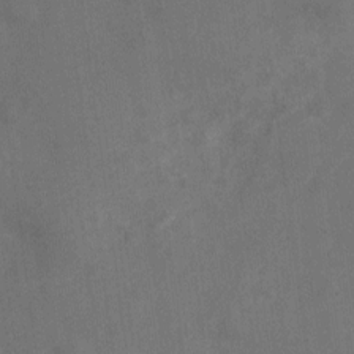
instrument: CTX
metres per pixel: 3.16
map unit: Nve
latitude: -19.3699
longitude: 108.2739
